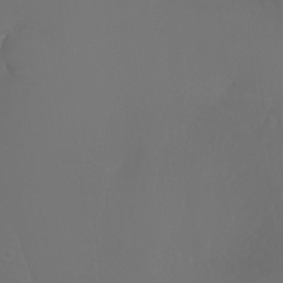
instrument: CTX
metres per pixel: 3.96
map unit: Nhu
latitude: -6.4440
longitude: -90.1200
